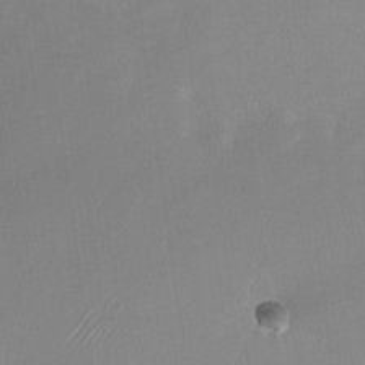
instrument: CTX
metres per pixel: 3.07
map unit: Nhu
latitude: -23.6533
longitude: -71.1214
